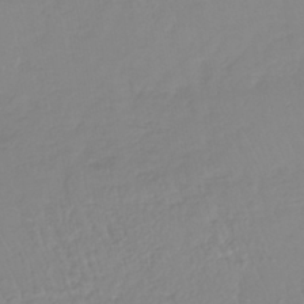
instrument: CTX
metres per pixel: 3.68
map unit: lHb
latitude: -41.3698
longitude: 71.2754
